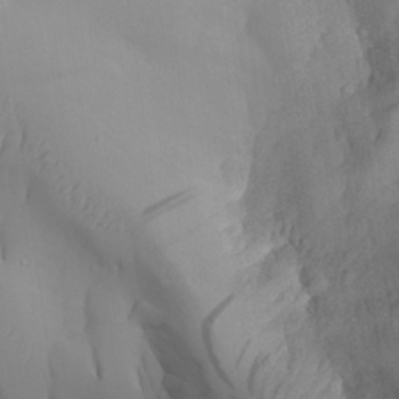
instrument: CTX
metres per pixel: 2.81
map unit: Aa
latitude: 27.4615
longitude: -132.5546
